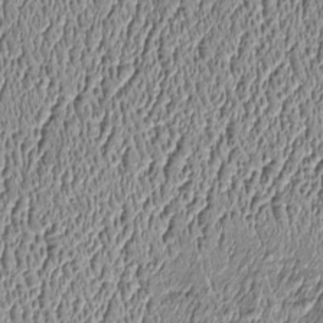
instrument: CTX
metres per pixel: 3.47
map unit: Htu
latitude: -6.5762
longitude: 156.8597
